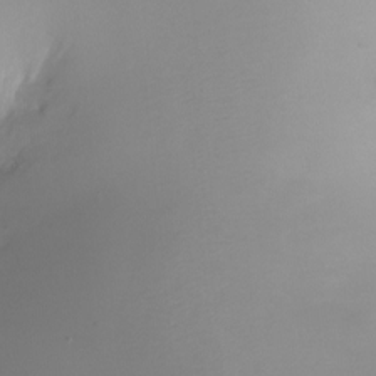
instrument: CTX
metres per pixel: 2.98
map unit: Ht
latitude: -6.7463
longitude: -20.6491
